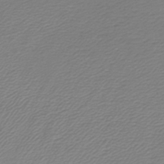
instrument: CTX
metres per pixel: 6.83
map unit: lHb
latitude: -45.9367
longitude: 61.7100
